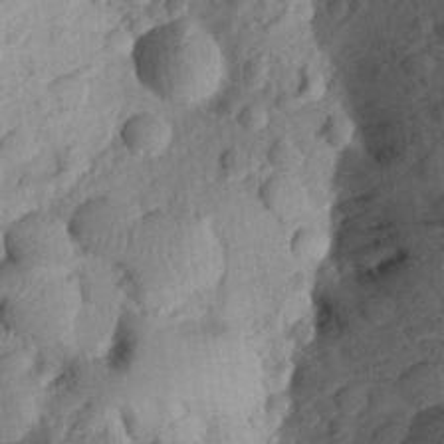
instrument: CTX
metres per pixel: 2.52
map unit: Aa
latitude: 22.8947
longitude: -147.5749
